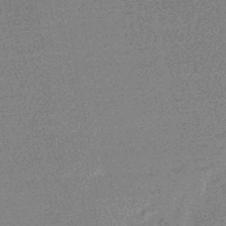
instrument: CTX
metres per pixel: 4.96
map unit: HNhu
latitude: -43.1431
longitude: 99.3321
